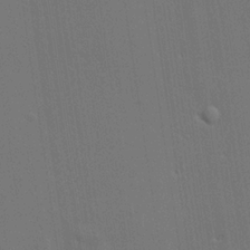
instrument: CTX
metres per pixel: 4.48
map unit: lHvf
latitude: 19.5749
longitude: 141.8989
